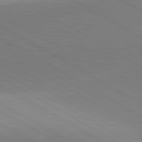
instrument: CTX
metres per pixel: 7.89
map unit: lApd
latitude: 81.8205
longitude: 135.5399
